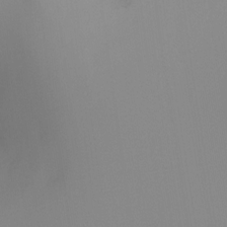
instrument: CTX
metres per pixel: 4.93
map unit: Ht
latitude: -17.0487
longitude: -46.4412
